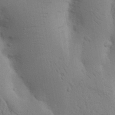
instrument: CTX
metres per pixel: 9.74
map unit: Nhu
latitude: 16.1578
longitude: -75.8961
